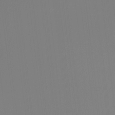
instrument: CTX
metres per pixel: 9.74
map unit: Ht
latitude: -15.0298
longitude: -48.4412
